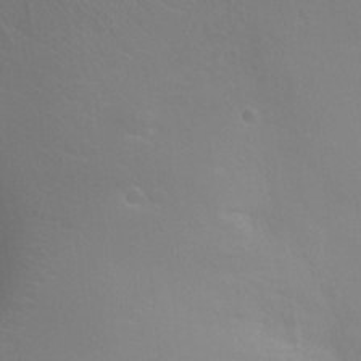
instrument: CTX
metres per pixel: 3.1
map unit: Ht
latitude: -3.3131
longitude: -17.9528
